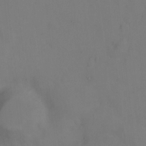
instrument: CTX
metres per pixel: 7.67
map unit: Hto
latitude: -0.5385
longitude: -33.6883
